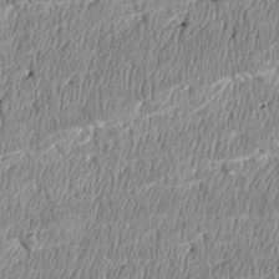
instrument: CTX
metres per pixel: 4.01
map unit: Htu
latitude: 3.4426
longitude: 150.3495
